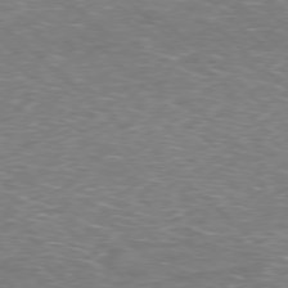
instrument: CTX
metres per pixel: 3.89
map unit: Hpe
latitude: -78.1416
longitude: 16.7841
